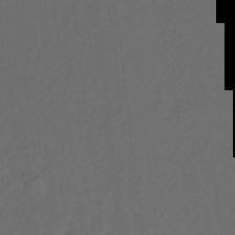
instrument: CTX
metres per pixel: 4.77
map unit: Hto
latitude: -10.2362
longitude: -36.9136
